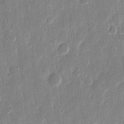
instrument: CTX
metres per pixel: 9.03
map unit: eHh
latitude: 11.2915
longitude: -70.5546
